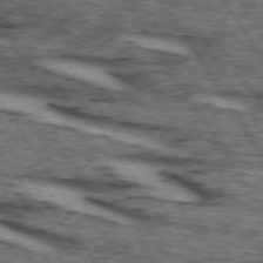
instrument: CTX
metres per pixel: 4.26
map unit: lApd
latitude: 73.9151
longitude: -72.7058
